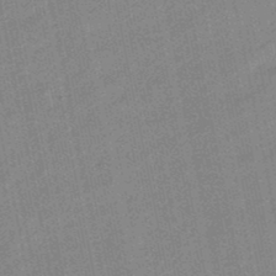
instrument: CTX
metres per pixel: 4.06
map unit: lHb
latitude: -48.5385
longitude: 80.5007
